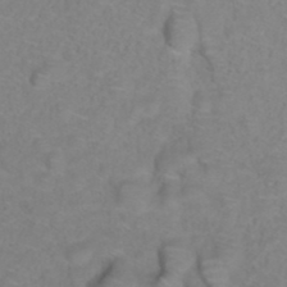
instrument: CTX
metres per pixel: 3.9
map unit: ANa
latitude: 39.6505
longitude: 23.5021
